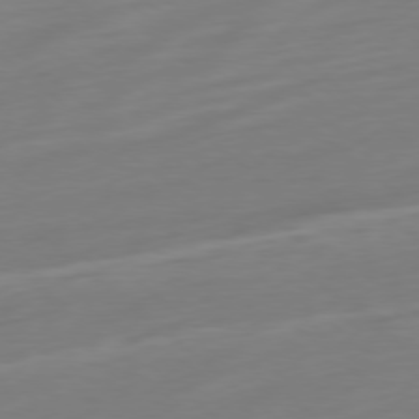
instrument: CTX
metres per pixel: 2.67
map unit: Ap
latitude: -78.7841
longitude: -67.0836
